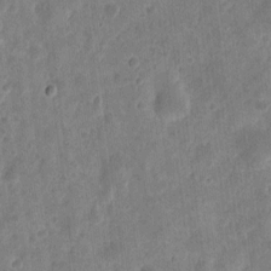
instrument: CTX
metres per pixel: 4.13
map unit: eHh
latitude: 9.5182
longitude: -73.4427
